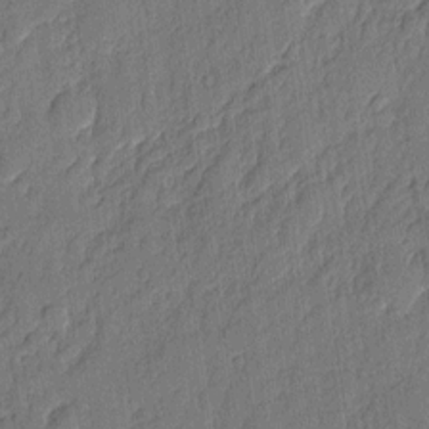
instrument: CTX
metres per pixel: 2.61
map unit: eHh
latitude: 5.7261
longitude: -75.6316
